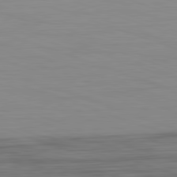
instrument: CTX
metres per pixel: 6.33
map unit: Hpe
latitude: -82.6518
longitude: 12.0850
